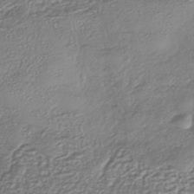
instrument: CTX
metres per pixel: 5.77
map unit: eHh
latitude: -43.1620
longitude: 122.3495
